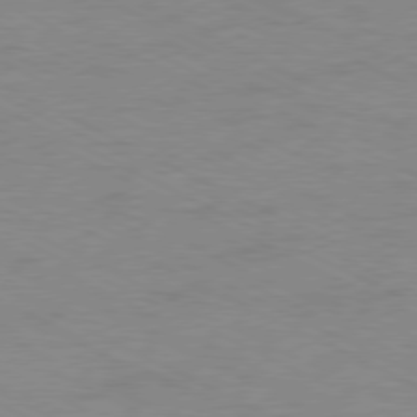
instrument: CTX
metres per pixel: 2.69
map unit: Ap
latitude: -78.1605
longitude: -73.9906
